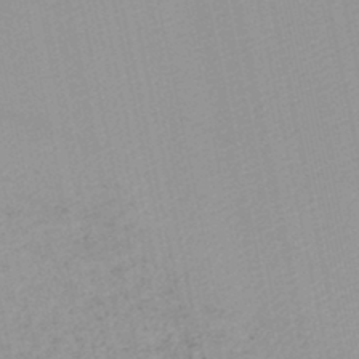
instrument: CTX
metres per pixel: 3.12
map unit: lHb
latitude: -45.8989
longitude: 70.1984
